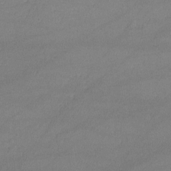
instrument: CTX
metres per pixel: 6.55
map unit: lHvf
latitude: -11.3888
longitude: -101.5371
